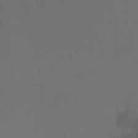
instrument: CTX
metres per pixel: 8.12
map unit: Ht
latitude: 1.8016
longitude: -33.6694
